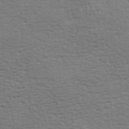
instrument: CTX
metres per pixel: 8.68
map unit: lAa
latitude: -8.5007
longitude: -125.2537
